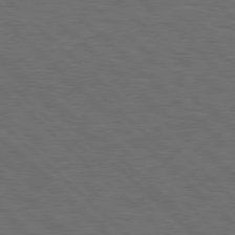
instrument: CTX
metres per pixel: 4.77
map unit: Hpe
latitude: 78.1767
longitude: -155.0647
